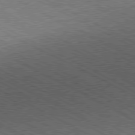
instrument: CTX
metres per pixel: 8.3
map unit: Hpe
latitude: -81.2376
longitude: 20.8597
